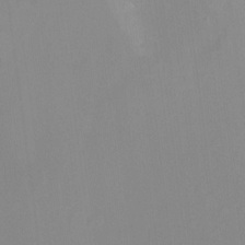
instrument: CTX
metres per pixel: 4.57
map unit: Nhu
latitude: -14.1039
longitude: -55.0836
